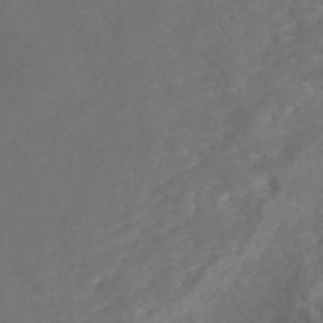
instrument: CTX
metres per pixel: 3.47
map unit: Nhe
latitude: -47.9745
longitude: -172.1955
